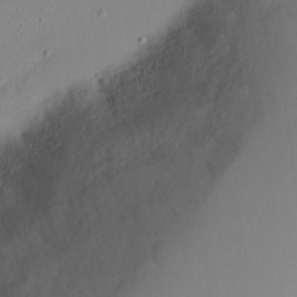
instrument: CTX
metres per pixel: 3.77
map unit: eHh
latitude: 20.3468
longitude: -72.1956
